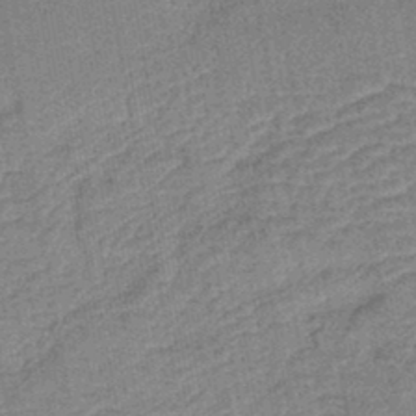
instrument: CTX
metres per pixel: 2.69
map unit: lHb
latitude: -43.4643
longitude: 80.3495
